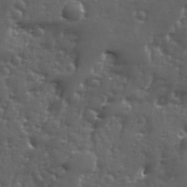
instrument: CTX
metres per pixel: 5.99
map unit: Ave
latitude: 11.9339
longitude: -104.0822
